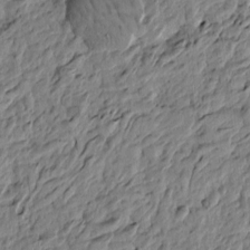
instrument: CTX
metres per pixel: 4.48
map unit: Htu
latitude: -3.6343
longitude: 179.0864
